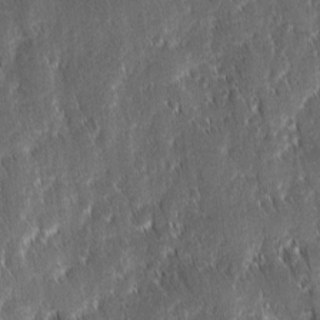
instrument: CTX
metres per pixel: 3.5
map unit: Ave
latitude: 9.4427
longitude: -104.6869
